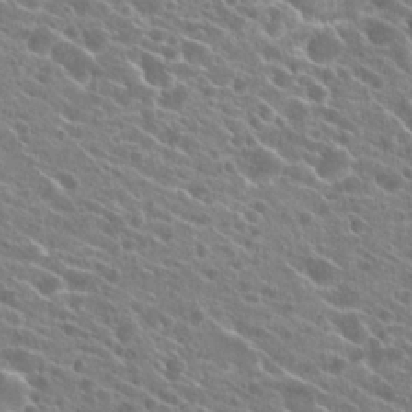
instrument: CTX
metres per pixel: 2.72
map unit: Hto
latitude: 23.5182
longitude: -40.9324
